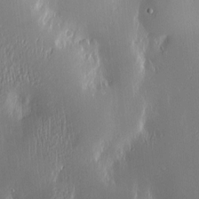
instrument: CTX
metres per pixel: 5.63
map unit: Htu
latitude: -4.6329
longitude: 174.2739
